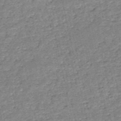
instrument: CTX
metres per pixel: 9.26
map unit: HNb
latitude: -53.0108
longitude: -40.6679
